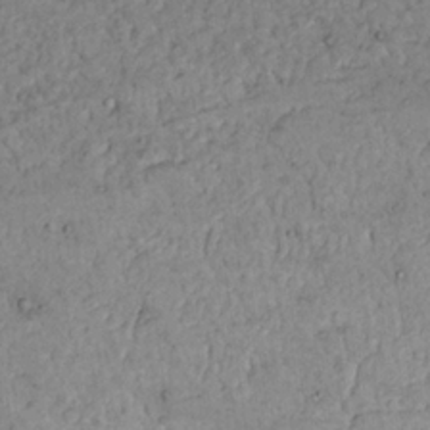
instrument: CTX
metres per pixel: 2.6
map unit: Nhu
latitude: 22.4412
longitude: -68.9514
